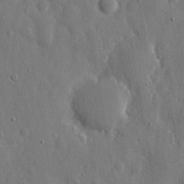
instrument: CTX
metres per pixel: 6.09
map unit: eHh
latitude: 11.7072
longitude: -69.8583
